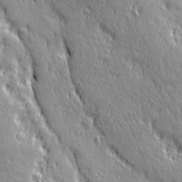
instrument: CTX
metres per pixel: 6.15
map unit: Ave
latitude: 21.1214
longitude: -135.8772
